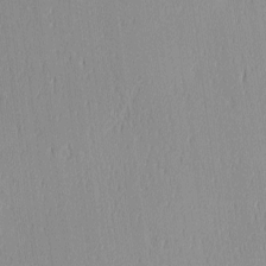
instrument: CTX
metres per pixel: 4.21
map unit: Ave
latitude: 2.9702
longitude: -113.9339
